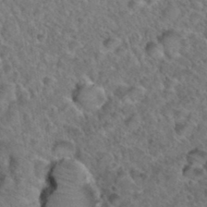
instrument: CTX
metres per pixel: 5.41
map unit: Hto
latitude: 35.3859
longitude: -49.6694
